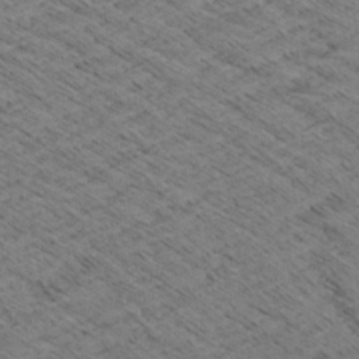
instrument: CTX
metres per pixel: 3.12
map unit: Aa
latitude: 8.1578
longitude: -138.8758
